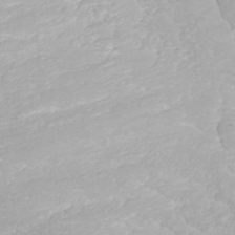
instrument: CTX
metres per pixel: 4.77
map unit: ANa
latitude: 40.1955
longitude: 22.3495
